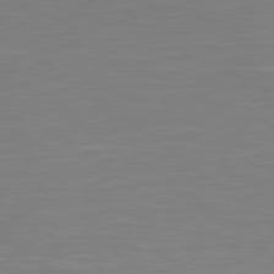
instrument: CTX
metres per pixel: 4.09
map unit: Hpe
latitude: 78.9703
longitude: -173.5938
